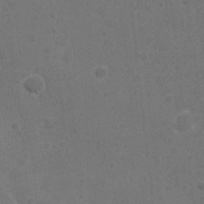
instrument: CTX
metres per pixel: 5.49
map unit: Nhu
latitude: 6.8947
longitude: -24.4034
